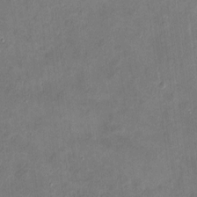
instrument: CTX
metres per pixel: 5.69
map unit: eHh
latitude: 8.5546
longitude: -73.8395
